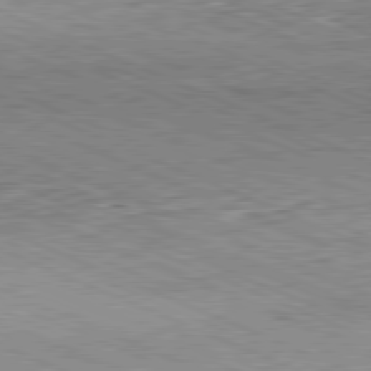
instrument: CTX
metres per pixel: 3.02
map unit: Hpe
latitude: -81.8423
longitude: 11.7856
